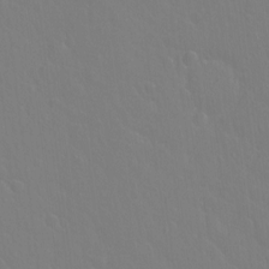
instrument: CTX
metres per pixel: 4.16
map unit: Hto
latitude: -3.4643
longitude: -35.0836
